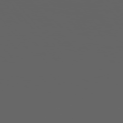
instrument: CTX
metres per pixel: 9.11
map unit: Hpe
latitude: 75.8961
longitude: -127.6883
